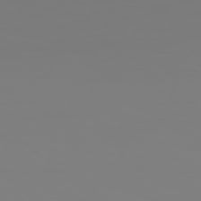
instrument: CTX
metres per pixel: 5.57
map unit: Hpe
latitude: 78.6491
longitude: 178.2928
